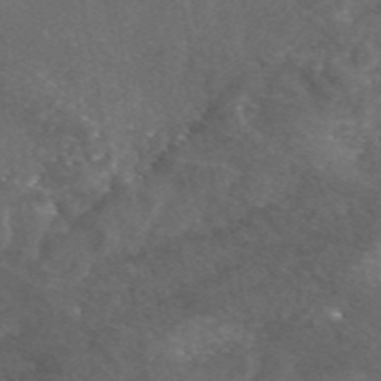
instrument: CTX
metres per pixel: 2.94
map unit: eAb
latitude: 46.5357
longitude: 112.2362
